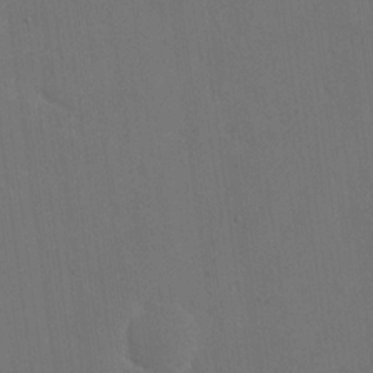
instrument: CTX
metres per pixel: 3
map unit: eHh
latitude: 18.6679
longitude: -67.4237
